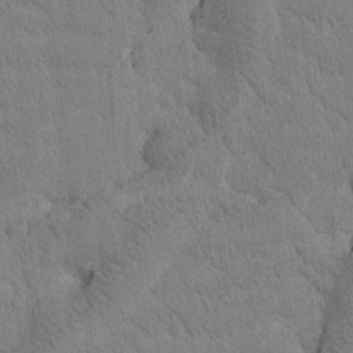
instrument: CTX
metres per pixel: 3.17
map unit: Htu
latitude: -1.0865
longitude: 174.7652
